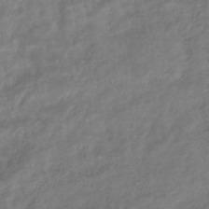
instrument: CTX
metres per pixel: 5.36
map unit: eHb
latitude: -35.7289
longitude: 81.3321
